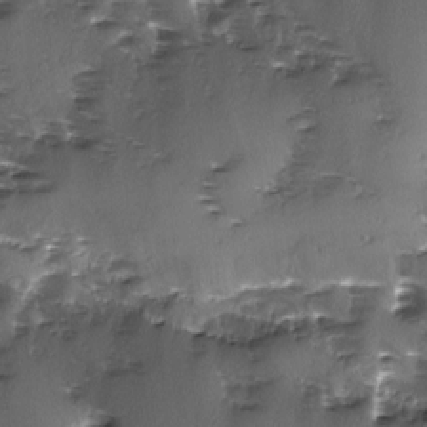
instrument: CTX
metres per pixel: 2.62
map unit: Ave
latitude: -9.7289
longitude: -117.8206
